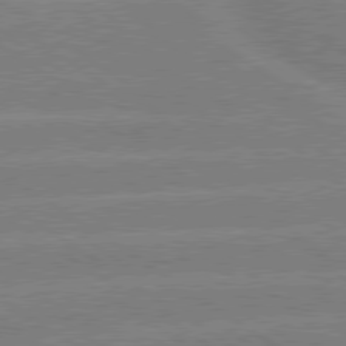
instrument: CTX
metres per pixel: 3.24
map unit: lApd
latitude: 79.3293
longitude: -130.8191
